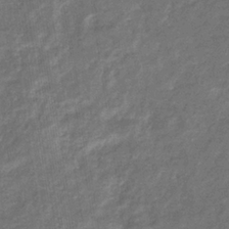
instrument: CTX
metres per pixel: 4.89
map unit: eHb
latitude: -33.6722
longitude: 74.7275
